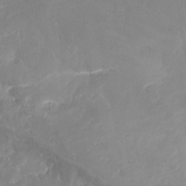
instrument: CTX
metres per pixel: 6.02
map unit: Nhu
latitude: -14.1606
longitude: -62.8002
